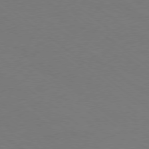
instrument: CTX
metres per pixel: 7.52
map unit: Ap
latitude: -78.9352
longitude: -97.4804
